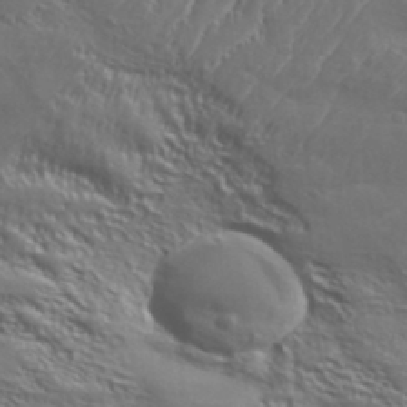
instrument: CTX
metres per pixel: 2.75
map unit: Aa
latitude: 34.2522
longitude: -134.5357
